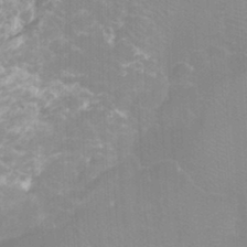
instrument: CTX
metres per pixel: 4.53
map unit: Ht
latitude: -3.5210
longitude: -27.4615
